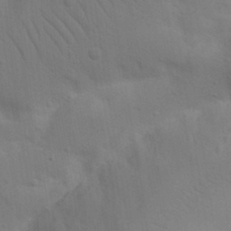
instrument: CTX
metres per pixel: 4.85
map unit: Nhu
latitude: 22.2522
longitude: -73.7639
